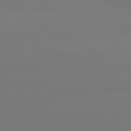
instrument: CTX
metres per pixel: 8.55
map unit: lApd
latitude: 80.3656
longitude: -156.0633
